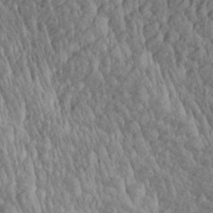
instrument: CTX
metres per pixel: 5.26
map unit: Aa
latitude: 29.5182
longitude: -138.0822
